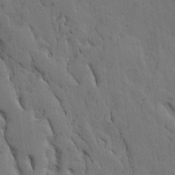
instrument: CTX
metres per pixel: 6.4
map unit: Ave
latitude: 13.8395
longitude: -131.8395
